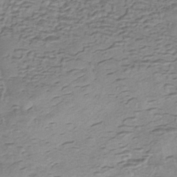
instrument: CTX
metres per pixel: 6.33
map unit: eHh
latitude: -43.3698
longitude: 120.0850
